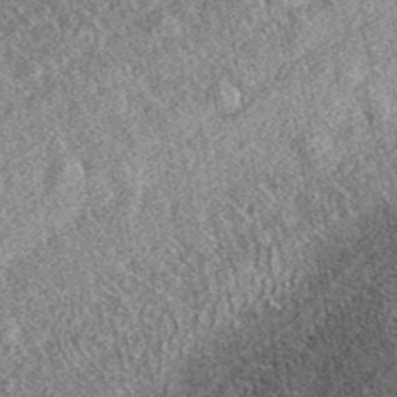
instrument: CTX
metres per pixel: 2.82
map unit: eAb
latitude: 38.5357
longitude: 108.5196
